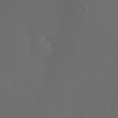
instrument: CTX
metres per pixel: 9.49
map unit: Nhu
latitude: 25.8583
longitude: -63.8206
